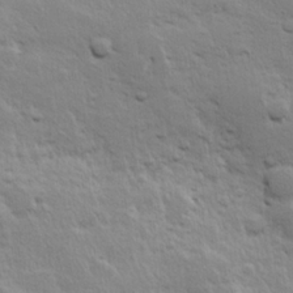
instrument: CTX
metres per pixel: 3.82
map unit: Hve
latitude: 24.6301
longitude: 144.9164
